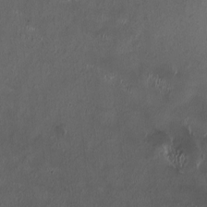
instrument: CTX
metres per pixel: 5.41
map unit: HNhu
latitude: 1.5371
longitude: -4.4223
